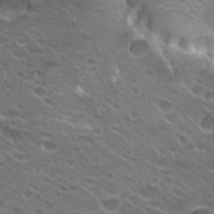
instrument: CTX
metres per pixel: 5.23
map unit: Hto
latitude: 25.3292
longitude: -37.0837
